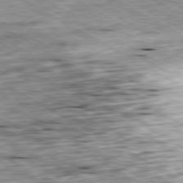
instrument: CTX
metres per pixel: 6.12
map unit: Ap
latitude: -80.7652
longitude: -90.2145
